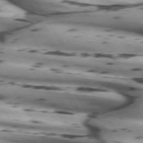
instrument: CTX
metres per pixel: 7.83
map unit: lApd
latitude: 72.0444
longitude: -52.5546
